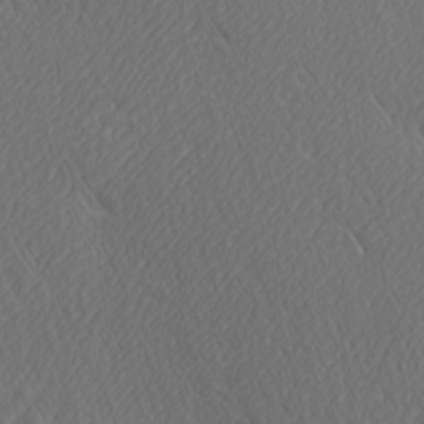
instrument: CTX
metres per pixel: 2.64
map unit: Ave
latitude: 21.7072
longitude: -136.9703
